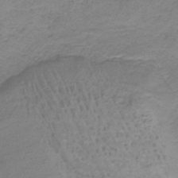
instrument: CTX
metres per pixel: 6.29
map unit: HNb
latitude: -35.0864
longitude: 56.3306
